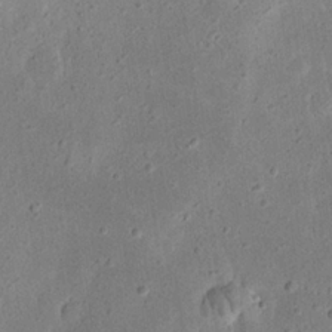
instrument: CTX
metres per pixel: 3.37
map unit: eHh
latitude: 23.1970
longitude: -67.5749
